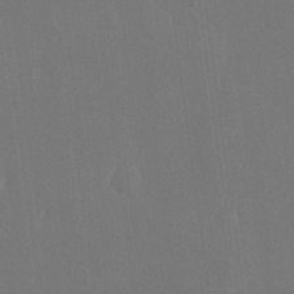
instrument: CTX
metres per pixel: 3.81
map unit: eHh
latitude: 19.1214
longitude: -67.7827
